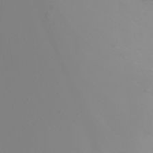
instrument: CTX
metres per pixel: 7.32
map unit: Nhu
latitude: -7.4643
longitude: -82.3845
